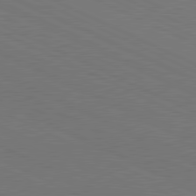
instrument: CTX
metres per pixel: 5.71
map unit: lApd
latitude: 81.0647
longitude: 148.0472
